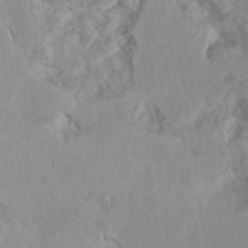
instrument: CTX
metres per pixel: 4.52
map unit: Hto
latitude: 7.4993
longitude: -34.4601
